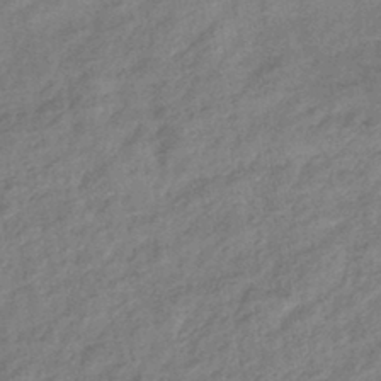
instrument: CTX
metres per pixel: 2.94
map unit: eHb
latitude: -41.7666
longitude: 83.7666
